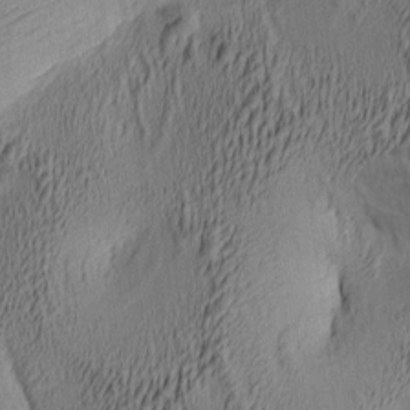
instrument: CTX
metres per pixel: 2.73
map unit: lAa
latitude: 4.9136
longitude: -115.5938
